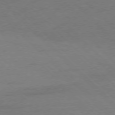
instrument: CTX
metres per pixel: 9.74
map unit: Ap
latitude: -77.6344
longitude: -69.4238
